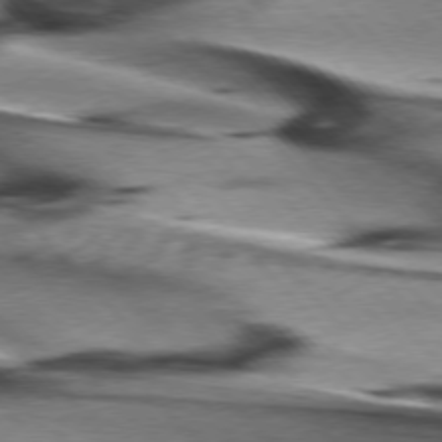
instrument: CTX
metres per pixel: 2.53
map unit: lApd
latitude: 76.1577
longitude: -64.9703
